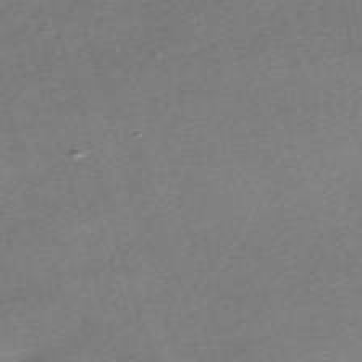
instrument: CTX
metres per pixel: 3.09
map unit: eHh
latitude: -61.6533
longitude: 53.4832
